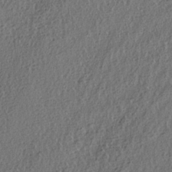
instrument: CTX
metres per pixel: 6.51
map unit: lAa
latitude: 4.4979
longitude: -113.3104
